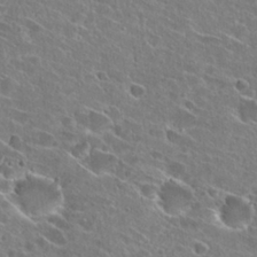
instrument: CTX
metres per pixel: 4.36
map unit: Hto
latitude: 26.9892
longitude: -44.6679
